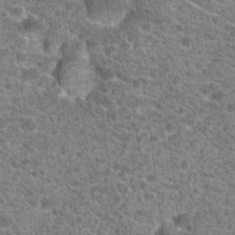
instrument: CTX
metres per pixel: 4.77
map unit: Hto
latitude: 20.0822
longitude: -42.6302
